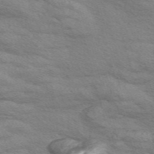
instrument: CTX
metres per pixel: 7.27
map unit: Nve
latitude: -57.8800
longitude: 54.6141
